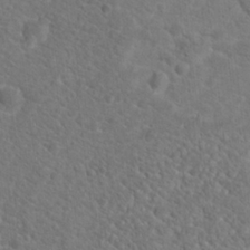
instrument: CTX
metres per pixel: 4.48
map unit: Hto
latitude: 19.0647
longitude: -38.6112
